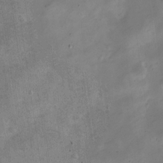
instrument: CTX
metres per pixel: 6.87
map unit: Nve
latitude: -24.3873
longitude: 105.6533
